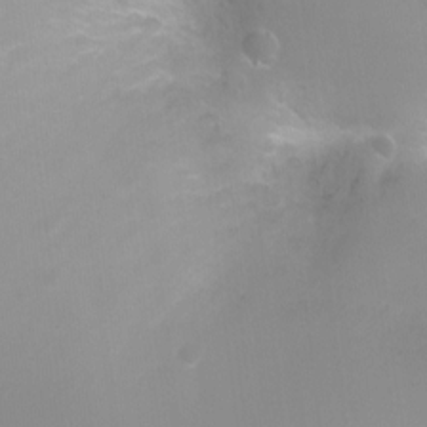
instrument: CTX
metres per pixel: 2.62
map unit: Ht
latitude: -2.4440
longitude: -25.2725
